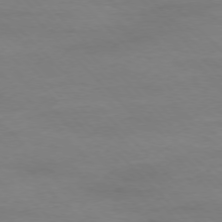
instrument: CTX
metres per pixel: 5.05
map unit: Ap
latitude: -77.1998
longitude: -82.8946
